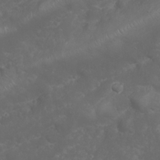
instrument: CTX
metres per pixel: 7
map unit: Nhu
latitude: 23.9528
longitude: -60.3278
